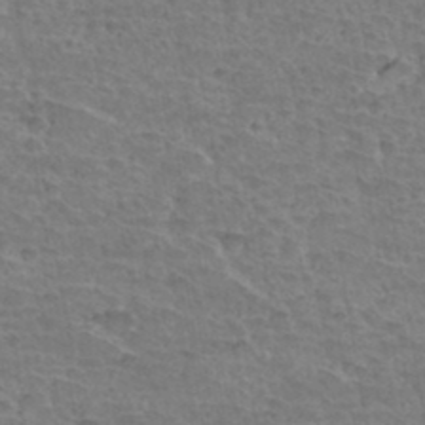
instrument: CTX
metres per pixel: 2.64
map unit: Hto
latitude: 35.5182
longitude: -43.5371
